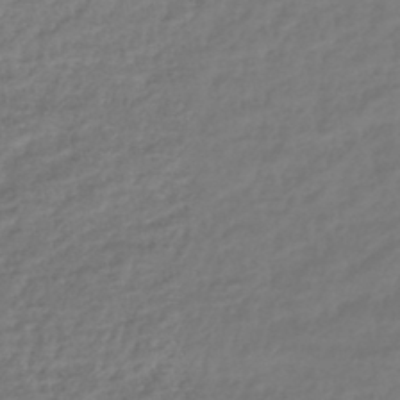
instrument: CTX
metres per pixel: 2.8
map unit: lHb
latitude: -42.8785
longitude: 69.1998
